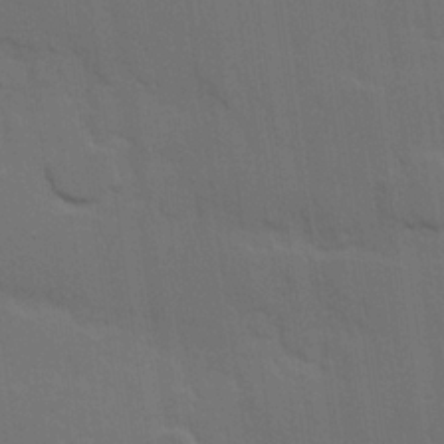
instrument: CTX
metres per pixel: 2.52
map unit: Hve
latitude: 22.9325
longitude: 147.0108
